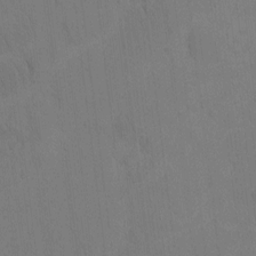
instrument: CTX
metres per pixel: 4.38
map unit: Nhu
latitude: -4.5951
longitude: -151.0269
